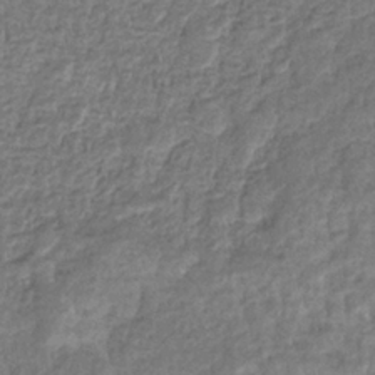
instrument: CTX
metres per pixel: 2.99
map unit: eHb
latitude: -34.2739
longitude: 77.1998
